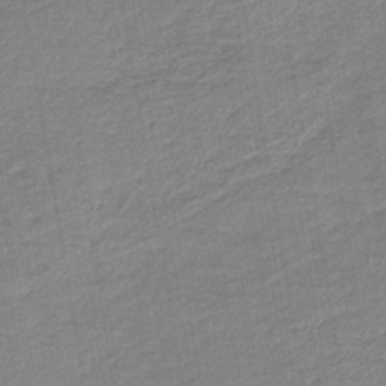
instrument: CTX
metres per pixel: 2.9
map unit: HNb
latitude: -40.8786
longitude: 50.7085
